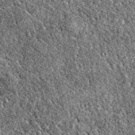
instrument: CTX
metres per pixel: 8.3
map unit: eAb
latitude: 37.7827
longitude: 111.2565
